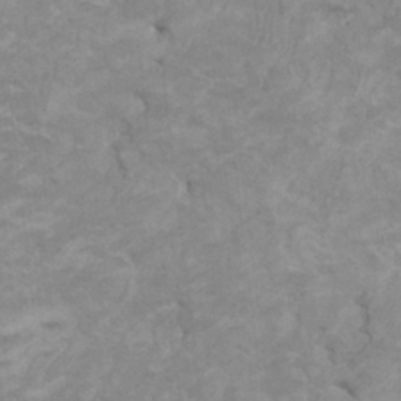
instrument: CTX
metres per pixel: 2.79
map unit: HNhu
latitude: 2.5545
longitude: -1.9339
